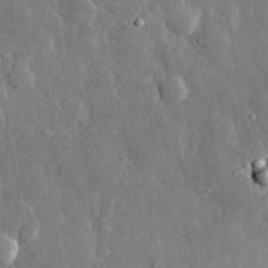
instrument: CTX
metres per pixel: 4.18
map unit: eHh
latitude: 29.7449
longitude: -79.8395
